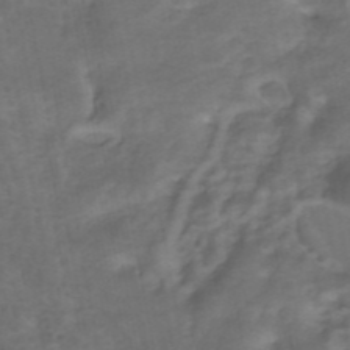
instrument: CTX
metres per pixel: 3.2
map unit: HNhu
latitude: -42.5384
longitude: 103.1809
